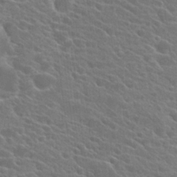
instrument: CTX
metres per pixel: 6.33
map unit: Hto
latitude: 24.3278
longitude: -40.8002
